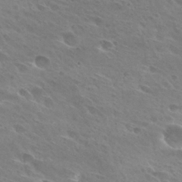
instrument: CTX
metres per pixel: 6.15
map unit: Hto
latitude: 27.9150
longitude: -40.4601
